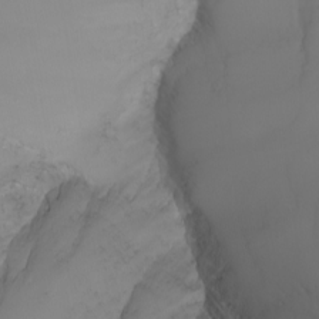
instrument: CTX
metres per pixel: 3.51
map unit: Nhu
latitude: -6.6329
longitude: -85.7828
